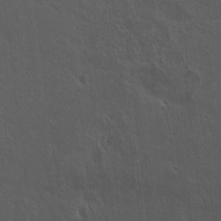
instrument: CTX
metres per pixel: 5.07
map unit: lAvf
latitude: 8.2901
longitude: 168.9163
